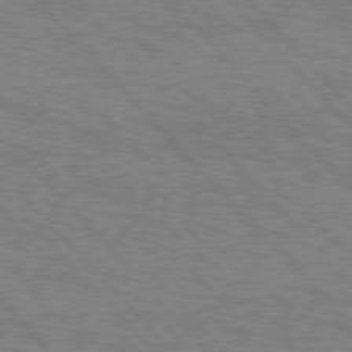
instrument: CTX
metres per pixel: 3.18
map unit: Hpe
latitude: 76.4790
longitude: -161.1214
